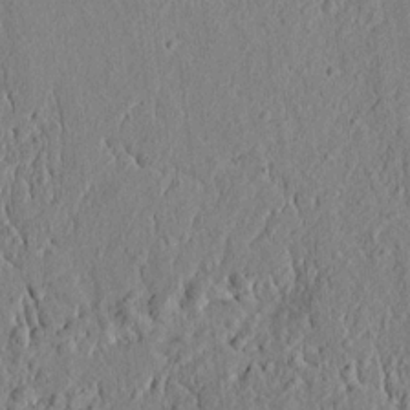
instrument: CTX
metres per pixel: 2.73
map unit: lAvf
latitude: 7.9339
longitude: 167.2565
